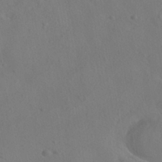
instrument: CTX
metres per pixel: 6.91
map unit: HNhu
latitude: -41.7855
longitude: 101.3698
